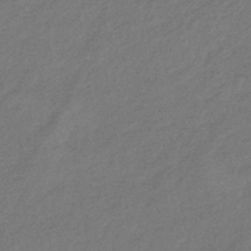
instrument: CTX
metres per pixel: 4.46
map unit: eHb
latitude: -41.9178
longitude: 83.5777
